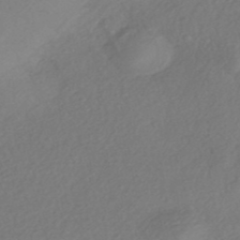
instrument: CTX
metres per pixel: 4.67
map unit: eHh
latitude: -42.2550
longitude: 118.4629
